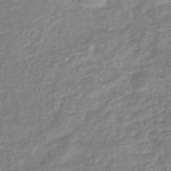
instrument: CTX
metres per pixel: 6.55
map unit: eHb
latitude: -44.1039
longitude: 86.5763
